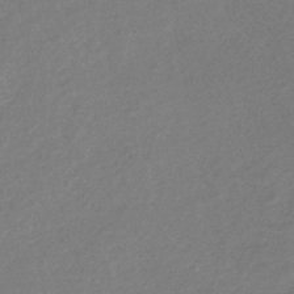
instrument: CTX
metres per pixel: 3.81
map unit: lHb
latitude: -41.4265
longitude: 72.8219
